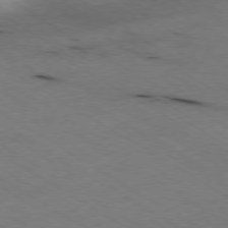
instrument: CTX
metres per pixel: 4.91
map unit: Ap
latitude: -78.5951
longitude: -70.5168
